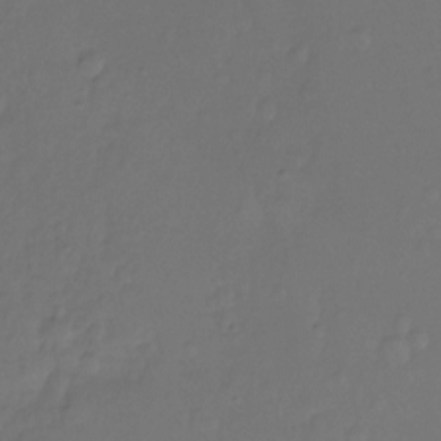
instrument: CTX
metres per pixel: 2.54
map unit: Ht
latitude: -10.6896
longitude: -35.6694
